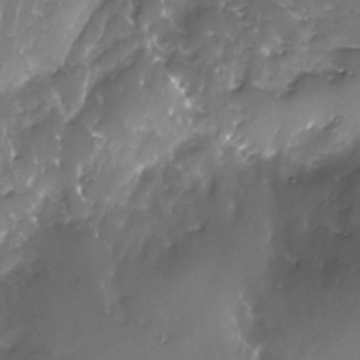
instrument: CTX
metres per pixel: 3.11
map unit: Nhe
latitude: -32.8597
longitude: -93.3103
